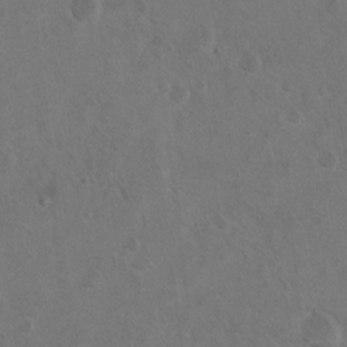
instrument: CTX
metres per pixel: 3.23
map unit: Hto
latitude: 8.5924
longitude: -35.1970
